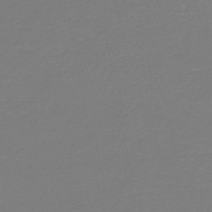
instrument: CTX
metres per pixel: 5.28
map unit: HNb
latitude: -46.1228
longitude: 53.8611
